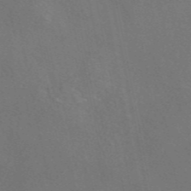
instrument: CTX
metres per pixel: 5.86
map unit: eAb
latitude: 46.9325
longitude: 109.6533
